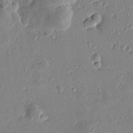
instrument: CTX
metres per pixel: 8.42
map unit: Htu
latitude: 1.0080
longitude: -177.9339
